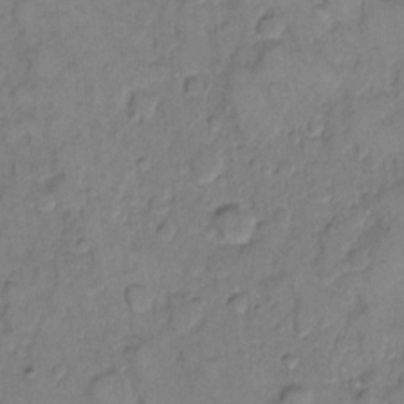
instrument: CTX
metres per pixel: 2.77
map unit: eHh
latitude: 10.1578
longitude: -64.3278
